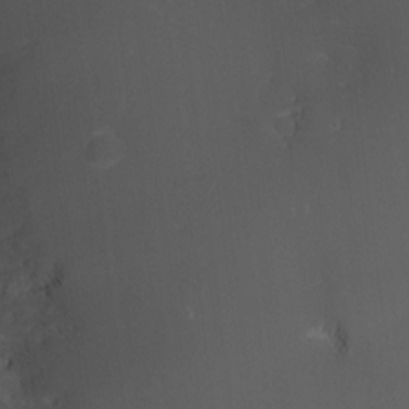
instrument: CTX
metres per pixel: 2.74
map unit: eHh
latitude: -1.8234
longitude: -79.0648
